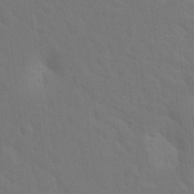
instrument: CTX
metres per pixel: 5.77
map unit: Hto
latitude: 19.1592
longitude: -39.6505
